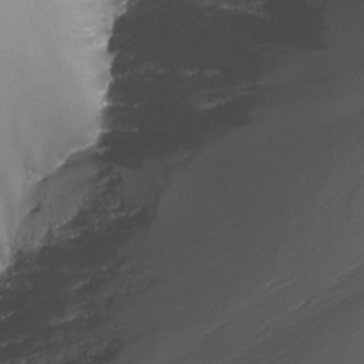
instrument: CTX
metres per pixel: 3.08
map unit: Nhu
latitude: -13.3699
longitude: -69.4804
